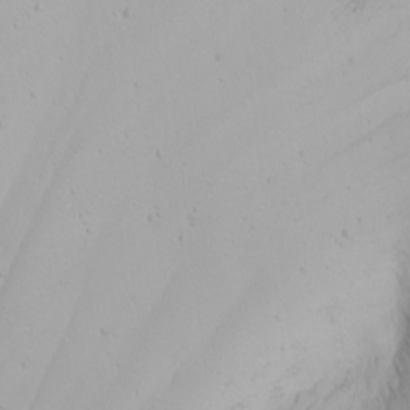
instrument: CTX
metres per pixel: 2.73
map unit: Htu
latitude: -4.2739
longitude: -89.0837
